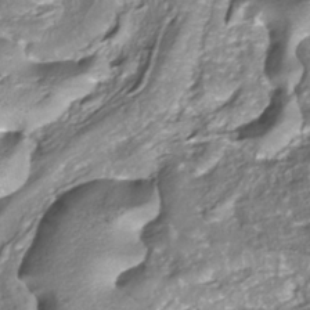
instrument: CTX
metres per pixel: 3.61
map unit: ANa
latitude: -37.8611
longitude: 97.6155
